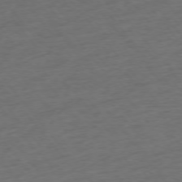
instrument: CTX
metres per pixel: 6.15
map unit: Ap
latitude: -75.8801
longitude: -84.2712
